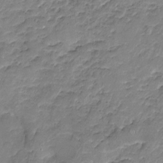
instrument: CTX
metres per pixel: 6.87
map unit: Nhu
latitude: -17.7667
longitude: -57.2536
